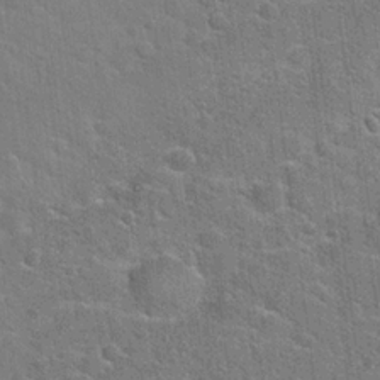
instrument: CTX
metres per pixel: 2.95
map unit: Hto
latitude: 20.6302
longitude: -49.4048
